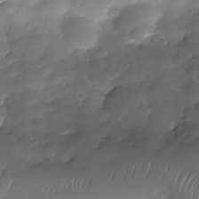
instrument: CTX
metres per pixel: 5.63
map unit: Nhe
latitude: -34.7085
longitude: -145.8961
